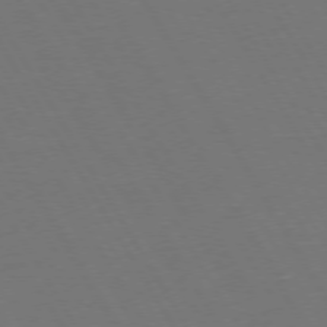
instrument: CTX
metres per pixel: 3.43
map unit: Hpe
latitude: 73.4805
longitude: -127.7072
